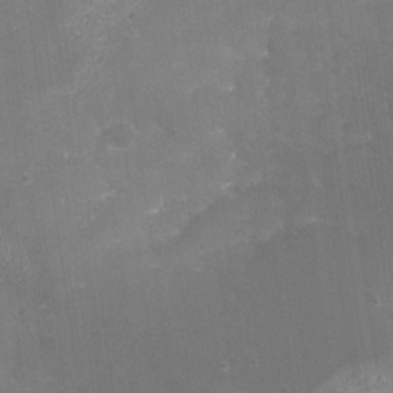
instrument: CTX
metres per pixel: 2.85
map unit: Nhu
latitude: -28.0850
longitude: -59.1592
